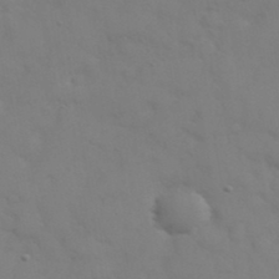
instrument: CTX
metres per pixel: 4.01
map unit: eHh
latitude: 38.3278
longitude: -67.6127
